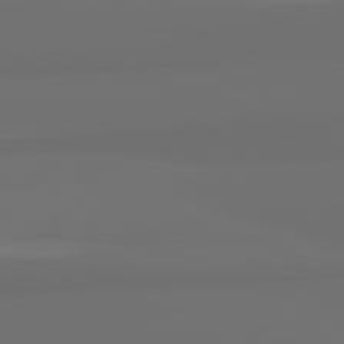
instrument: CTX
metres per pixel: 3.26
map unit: lApd
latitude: 82.0633
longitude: 163.9745
